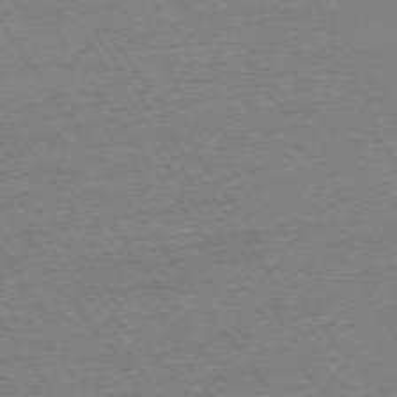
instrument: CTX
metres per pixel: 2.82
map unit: Ap
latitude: -73.8233
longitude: -83.5938
